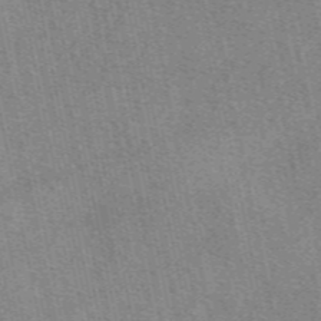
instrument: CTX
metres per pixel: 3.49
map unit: eAb
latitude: 49.6883
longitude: 107.9367
